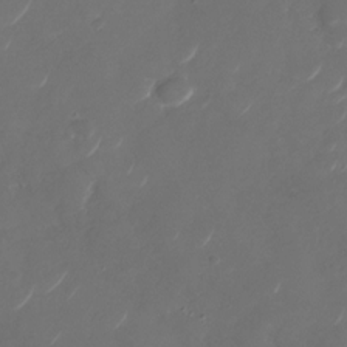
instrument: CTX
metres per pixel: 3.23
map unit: Nhu
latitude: -29.0298
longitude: -70.8947
